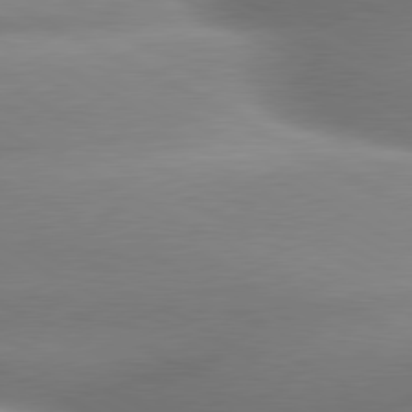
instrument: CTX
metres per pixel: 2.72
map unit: lApd
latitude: 80.1200
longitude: -159.0270
